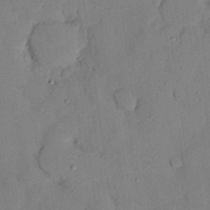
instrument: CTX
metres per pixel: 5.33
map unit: Nhu
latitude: 26.5546
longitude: -72.9136
